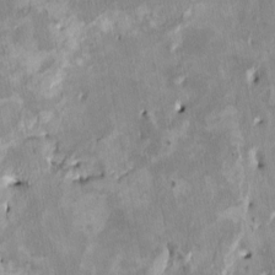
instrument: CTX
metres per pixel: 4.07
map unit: HNhu
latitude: 3.1970
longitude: -4.6113
